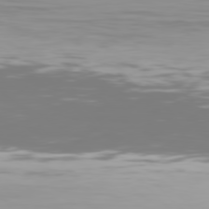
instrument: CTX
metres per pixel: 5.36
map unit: Hpe
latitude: 77.4426
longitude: -135.4237
